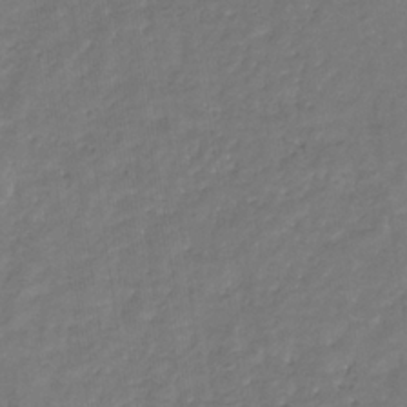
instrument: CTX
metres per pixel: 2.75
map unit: eHb
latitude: -30.8219
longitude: 71.7667
